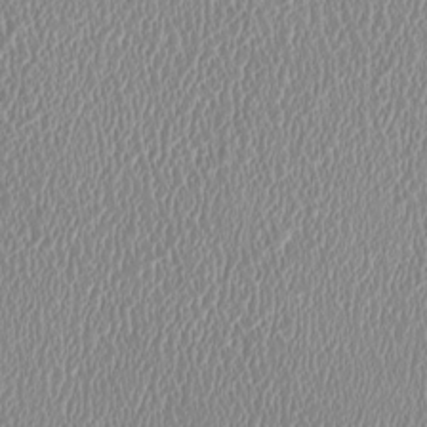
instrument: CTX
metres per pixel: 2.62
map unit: HNhu
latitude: -0.1984
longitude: -1.4615
